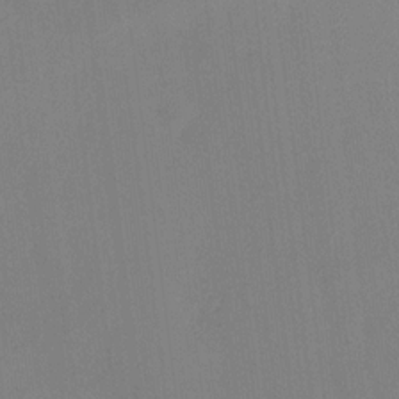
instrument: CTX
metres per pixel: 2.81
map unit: HNhu
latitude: 13.8017
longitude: 13.8045
